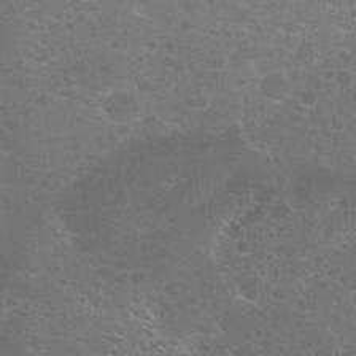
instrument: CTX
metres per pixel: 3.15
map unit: Nhu
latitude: 25.8394
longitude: -51.1781
